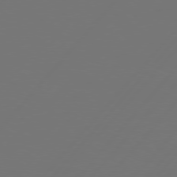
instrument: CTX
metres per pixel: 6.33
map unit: Hpe
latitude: 76.3467
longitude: -138.3656
